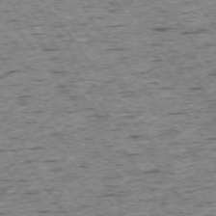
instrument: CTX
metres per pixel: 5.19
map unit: Ap
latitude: -74.3873
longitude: -87.6883
